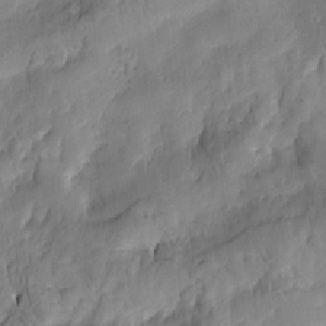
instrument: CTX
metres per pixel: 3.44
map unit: Htu
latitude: -2.3495
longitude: -176.5923
